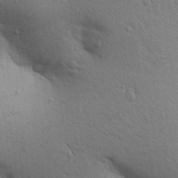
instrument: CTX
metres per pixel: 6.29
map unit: Aa
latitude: 29.6505
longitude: -147.6127
